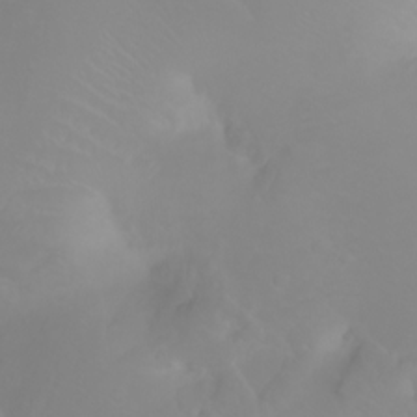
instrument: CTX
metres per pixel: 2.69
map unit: Ht
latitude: -2.2361
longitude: -61.4426
